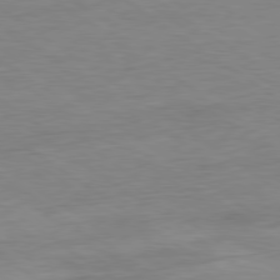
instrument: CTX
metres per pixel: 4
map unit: Ap
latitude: -80.4251
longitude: -80.4979
